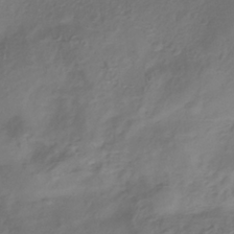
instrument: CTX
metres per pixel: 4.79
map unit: ANa
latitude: -37.8233
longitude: 97.9178
